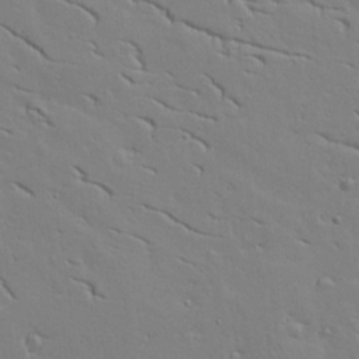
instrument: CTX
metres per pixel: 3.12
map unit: lAvf
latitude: 16.0633
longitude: -125.8205
